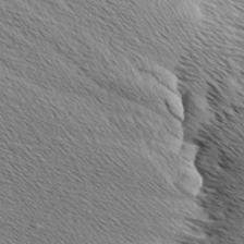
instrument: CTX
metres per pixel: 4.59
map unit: Aa
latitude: 7.5938
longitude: -137.8961
